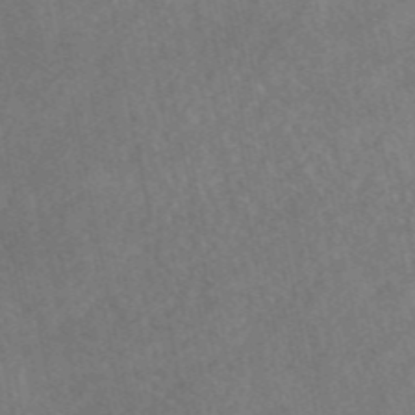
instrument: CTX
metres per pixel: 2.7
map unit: eAb
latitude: 47.1592
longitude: 127.2376
